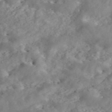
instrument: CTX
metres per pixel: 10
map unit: ANa
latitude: 46.0633
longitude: 28.4818
